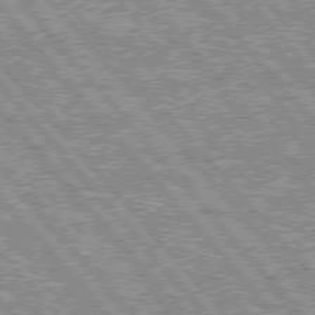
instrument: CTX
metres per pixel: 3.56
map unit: lApd
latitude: 76.0633
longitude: -75.4804
